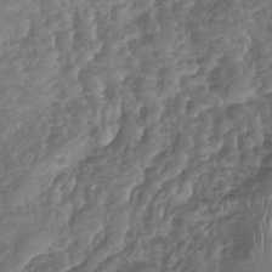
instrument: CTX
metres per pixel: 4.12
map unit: Nhu
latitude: -31.0108
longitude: -59.7261
